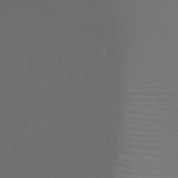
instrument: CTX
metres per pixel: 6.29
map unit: Ht
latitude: -9.0486
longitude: -46.2145
